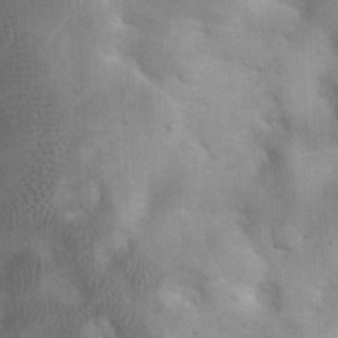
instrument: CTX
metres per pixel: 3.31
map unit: eHh
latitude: 25.6127
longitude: -65.4237
